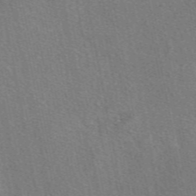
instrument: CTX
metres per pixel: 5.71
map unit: eAb
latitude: 49.0081
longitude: 115.5966
